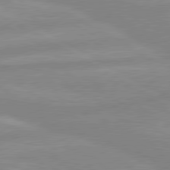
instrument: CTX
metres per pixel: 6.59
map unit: lApd
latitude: 80.1956
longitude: -168.1200
